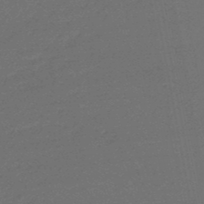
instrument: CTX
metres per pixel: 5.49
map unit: eHb
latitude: -47.7855
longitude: 82.6329
